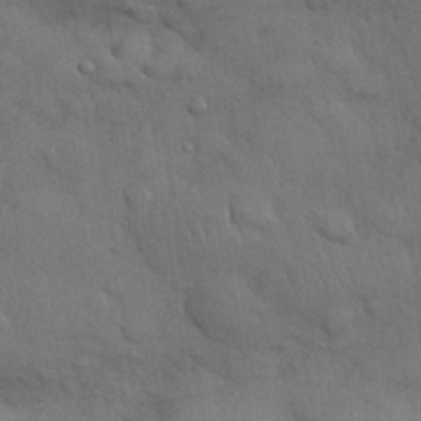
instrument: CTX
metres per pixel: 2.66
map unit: Nhu
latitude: 27.5560
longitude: -69.5560
